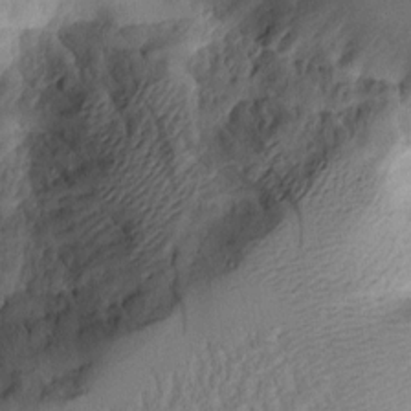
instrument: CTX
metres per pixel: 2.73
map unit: Aa
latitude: 11.4238
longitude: -127.1214
